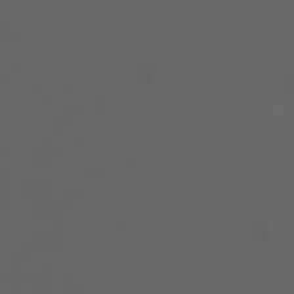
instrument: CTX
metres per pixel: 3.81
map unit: Nhu
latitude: -7.5588
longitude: -84.1578
